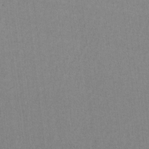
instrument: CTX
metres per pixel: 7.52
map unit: lAvf
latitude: -6.7841
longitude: -114.4789
